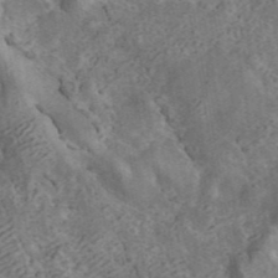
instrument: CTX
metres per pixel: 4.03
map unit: ANa
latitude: 42.4790
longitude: 16.5763
